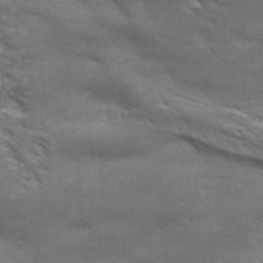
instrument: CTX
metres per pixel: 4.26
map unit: Aa
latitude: 33.6505
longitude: -136.0633
